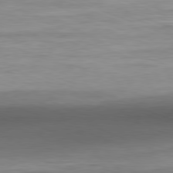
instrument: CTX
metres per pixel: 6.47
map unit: Ap
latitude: -81.5588
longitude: -79.6694
